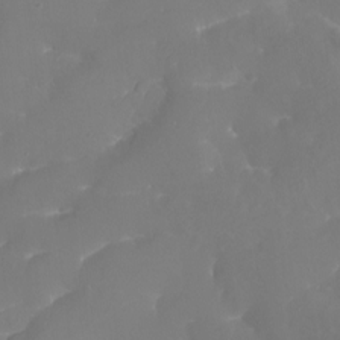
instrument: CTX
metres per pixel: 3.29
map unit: Nhu
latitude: -16.1984
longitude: -57.3292
